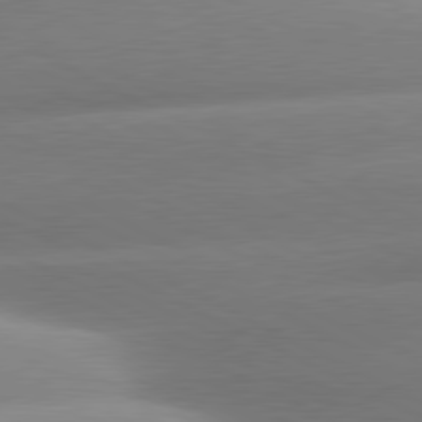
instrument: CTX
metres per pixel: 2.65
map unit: lApd
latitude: 80.8758
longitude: -159.2915
